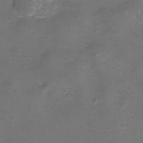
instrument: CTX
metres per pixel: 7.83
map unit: eHh
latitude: -11.8045
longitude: -61.1970
